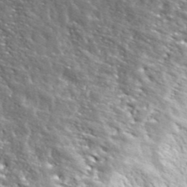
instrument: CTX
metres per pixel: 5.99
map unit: ANa
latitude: 41.5938
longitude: -87.1970
